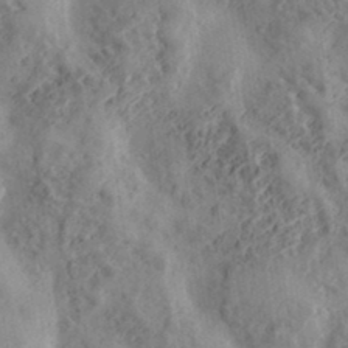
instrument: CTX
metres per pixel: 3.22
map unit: eHh
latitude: 34.4601
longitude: -133.9339
